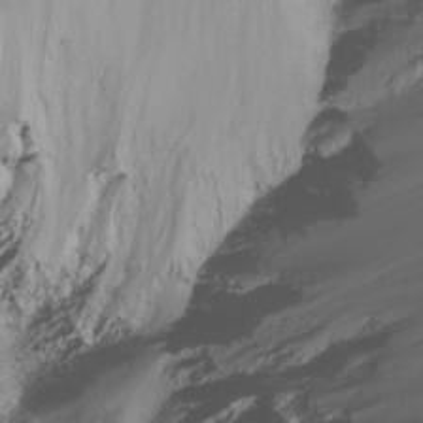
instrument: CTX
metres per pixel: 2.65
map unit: Nhu
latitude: -15.4266
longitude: -54.3089
